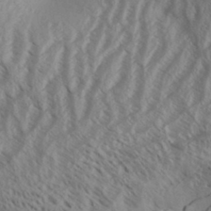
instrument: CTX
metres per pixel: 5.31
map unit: Aa
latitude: 33.8394
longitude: -137.5371
